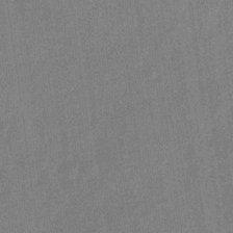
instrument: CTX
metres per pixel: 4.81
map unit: eHb
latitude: -31.2565
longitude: 74.1984
